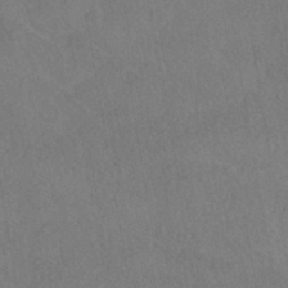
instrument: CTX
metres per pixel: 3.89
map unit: HNhu
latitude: -40.4251
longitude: 102.2362
